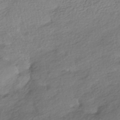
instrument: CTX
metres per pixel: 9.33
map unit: HNhu
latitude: -41.1242
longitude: 96.3684
